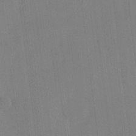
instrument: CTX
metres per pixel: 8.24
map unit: eHh
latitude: -3.3887
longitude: 17.5966
